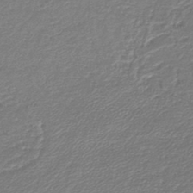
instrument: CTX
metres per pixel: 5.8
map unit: lHb
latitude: -45.0298
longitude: 59.2375
